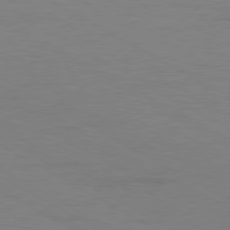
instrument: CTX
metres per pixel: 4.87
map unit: Ap
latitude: -80.7086
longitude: -51.9528
